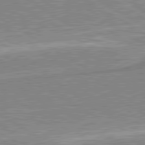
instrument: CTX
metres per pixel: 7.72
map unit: lApd
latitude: 80.4412
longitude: 143.5966
